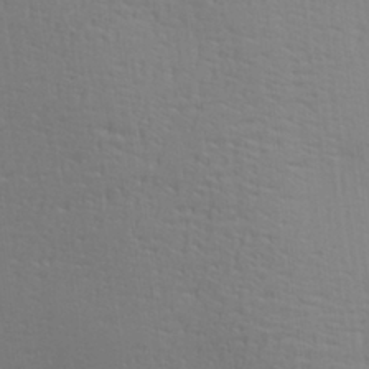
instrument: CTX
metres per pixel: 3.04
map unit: Aa
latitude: 28.2711
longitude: -139.5749
